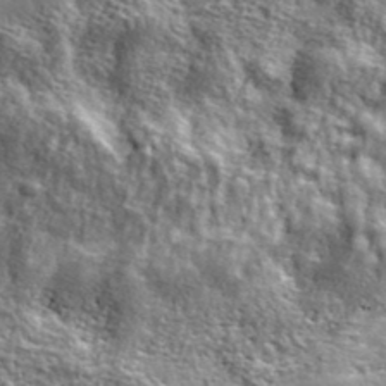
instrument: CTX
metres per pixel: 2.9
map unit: lHvf
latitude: 36.1956
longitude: -88.4412
